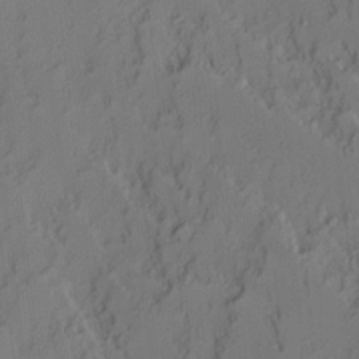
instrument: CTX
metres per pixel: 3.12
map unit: Ave
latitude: 14.0822
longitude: -131.2915
